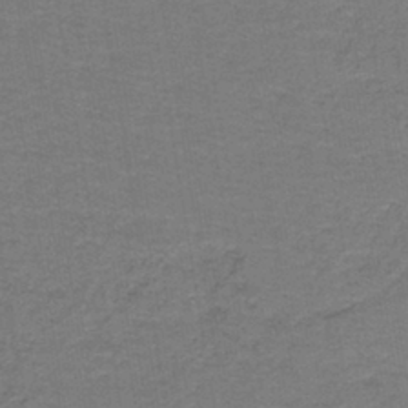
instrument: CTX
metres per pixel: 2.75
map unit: lHb
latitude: -42.3306
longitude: 53.5399
